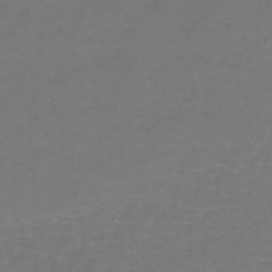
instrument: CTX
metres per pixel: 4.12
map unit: lHb
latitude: -43.4832
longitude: 56.7841
